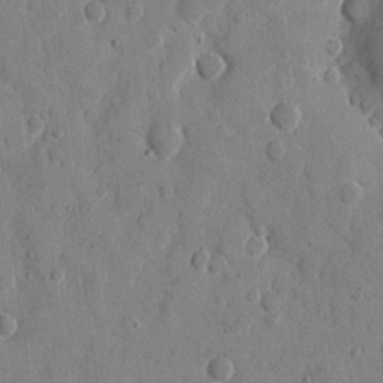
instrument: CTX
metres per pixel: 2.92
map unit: eHh
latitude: 10.1389
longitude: -67.4426
